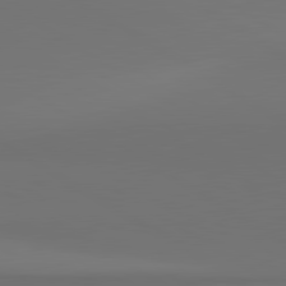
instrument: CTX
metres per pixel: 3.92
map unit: lApd
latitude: 81.1781
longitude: 152.4629
